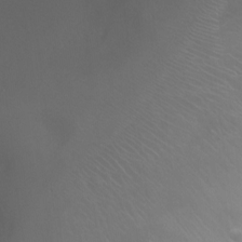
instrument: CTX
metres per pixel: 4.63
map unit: Ht
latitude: -1.2565
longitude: -17.6883
